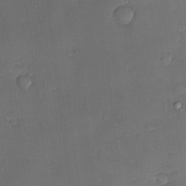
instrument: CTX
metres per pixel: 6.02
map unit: Nve
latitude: -7.3509
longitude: 174.8596
